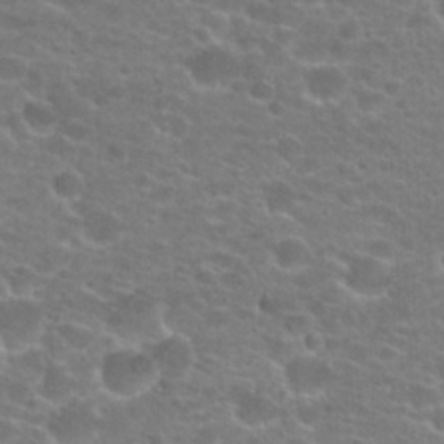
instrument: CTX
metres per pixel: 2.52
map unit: Hto
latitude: 22.7057
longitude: -43.8017
